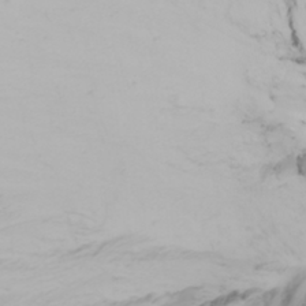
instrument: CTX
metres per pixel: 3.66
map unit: Nhu
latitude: -4.8786
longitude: -84.9136
